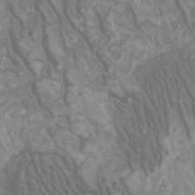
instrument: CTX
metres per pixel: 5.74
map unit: Htu
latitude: -4.8030
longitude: -89.9339
